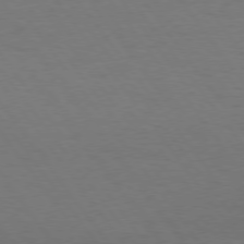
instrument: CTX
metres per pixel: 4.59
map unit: Hpe
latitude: 75.0647
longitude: -130.7058
